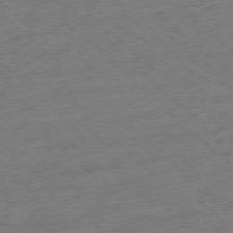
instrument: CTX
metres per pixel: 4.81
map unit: Ap
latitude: -77.8800
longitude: -79.4427
